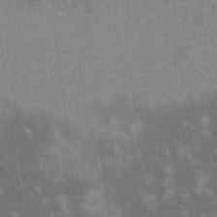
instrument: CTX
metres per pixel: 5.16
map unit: lHvf
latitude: -13.6722
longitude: -101.9339
